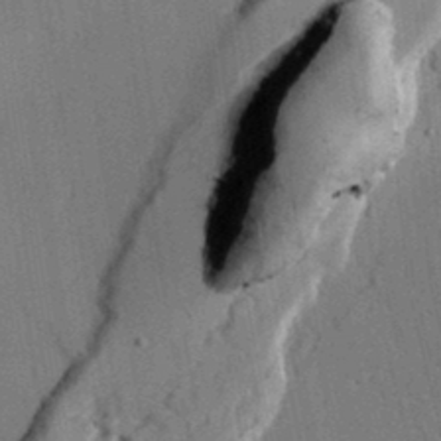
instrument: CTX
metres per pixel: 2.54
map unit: lAvf
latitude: 27.4049
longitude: -109.6882
